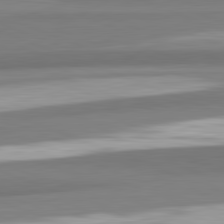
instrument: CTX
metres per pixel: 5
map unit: lApd
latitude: 82.3656
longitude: 178.1039
